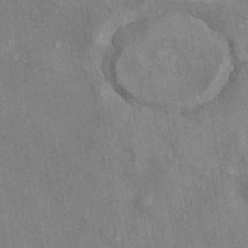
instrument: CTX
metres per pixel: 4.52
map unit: eHh
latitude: -40.8030
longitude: 120.6140
